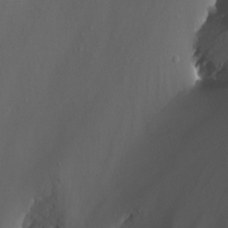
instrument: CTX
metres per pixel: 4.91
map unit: Nhu
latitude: -13.0675
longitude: -65.1026
